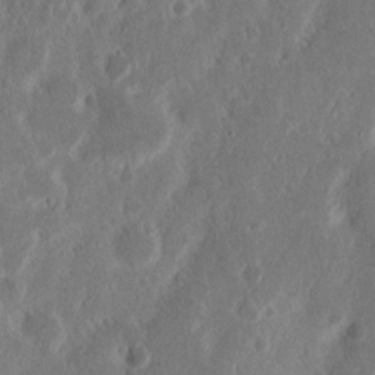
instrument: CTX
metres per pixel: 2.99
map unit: Nhu
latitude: 15.2537
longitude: -74.0822
